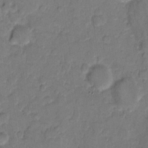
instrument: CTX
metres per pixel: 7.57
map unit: eHh
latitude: 10.0633
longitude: -64.4979
